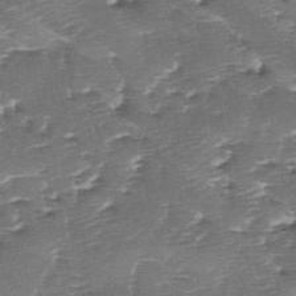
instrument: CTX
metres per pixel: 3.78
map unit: lAa
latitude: -2.6707
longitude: -128.6112
